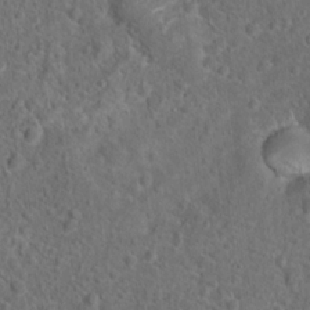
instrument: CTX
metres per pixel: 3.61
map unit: Hto
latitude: 17.8205
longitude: -41.5938
